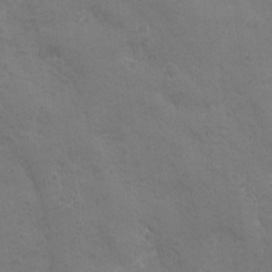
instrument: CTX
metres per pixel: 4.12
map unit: Ave
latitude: -7.6910
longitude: -120.8002
